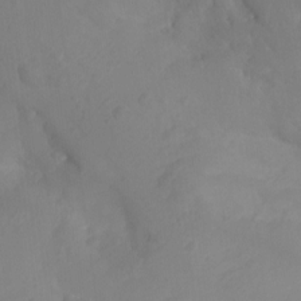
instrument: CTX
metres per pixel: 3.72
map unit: Aa
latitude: -12.9164
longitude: -67.6505
